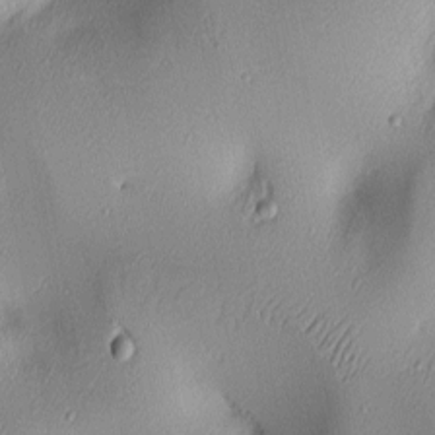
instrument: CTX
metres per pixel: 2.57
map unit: lAa
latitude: 2.8569
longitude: -116.5168
